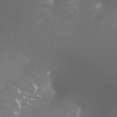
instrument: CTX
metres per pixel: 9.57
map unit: Htu
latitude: -1.1243
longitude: -75.2915
